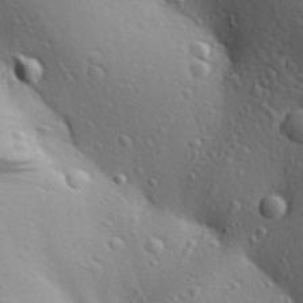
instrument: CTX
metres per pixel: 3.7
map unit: Aa
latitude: 29.3481
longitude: -139.1214
